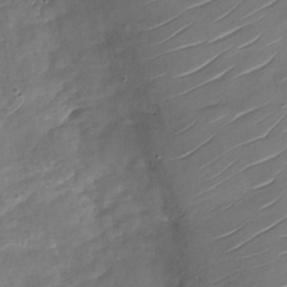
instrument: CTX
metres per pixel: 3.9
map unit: Nhu
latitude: -29.3510
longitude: -73.7072
